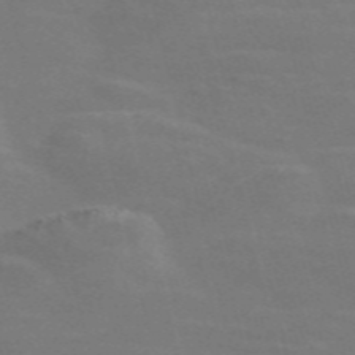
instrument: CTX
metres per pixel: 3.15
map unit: Nve
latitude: -58.5951
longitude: 63.3887
